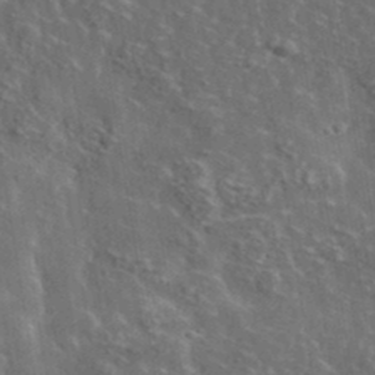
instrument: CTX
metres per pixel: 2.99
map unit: lHvf
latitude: 37.6127
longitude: -88.2145
